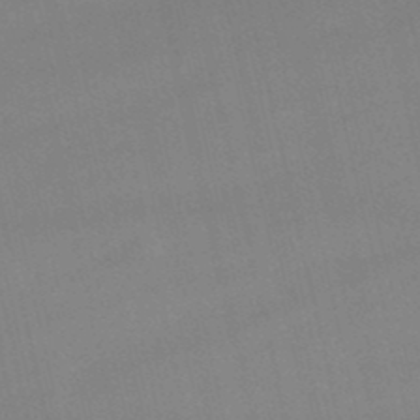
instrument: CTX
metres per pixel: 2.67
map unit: lHb
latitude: -48.8408
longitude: 70.5196
